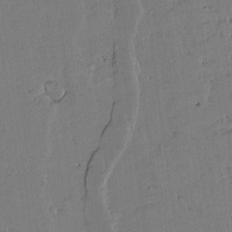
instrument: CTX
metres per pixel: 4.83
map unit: lAvf
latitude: 14.1578
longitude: -127.3482
